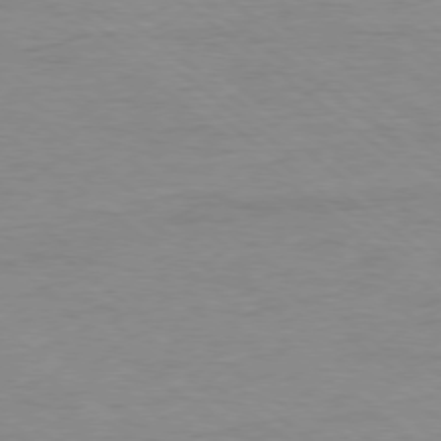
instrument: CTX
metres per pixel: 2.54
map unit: Ap
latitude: -78.4062
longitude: -89.1781
